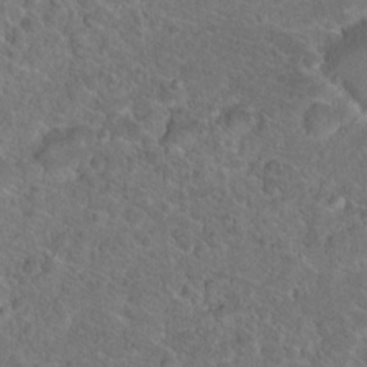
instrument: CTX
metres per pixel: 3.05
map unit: Hto
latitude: 17.6883
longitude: -37.2537
